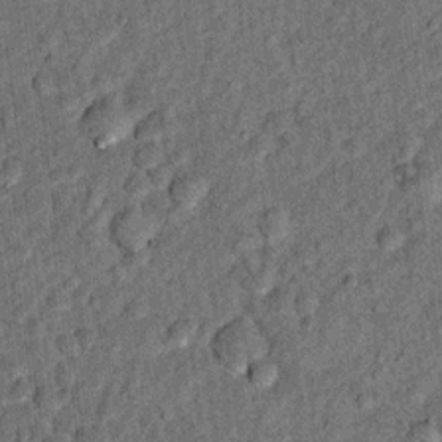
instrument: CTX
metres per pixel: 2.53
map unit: Ht
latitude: 9.5182
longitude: -38.4979
